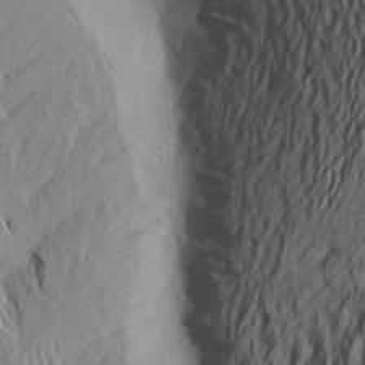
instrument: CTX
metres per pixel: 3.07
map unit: Aa
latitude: 17.7072
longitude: -143.7828
